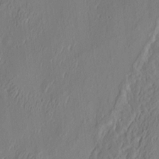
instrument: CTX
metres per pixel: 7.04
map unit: eHh
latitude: 4.0444
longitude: -77.8583
